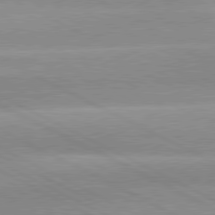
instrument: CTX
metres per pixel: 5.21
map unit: lApd
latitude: 80.3467
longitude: -136.0633
